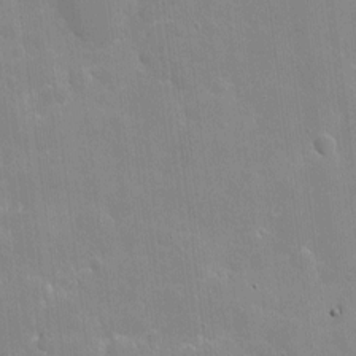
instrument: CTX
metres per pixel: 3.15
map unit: eHh
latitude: 4.4979
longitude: -67.0836
